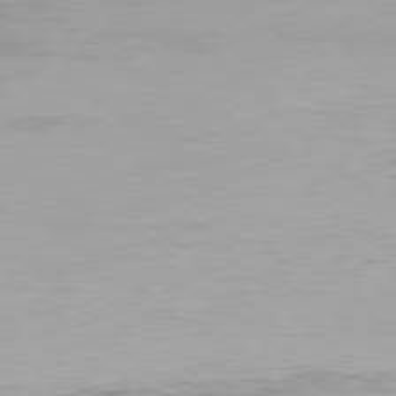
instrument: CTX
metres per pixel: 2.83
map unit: Hpe
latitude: 77.5938
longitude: -162.8002
